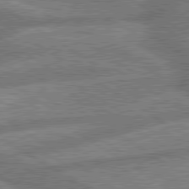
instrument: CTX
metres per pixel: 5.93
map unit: lApd
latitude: 79.9906
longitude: -169.8395
